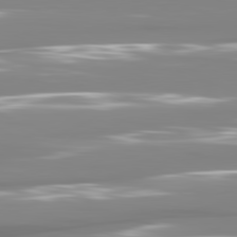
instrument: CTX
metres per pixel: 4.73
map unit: lApd
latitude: 81.3859
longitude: -138.6679
